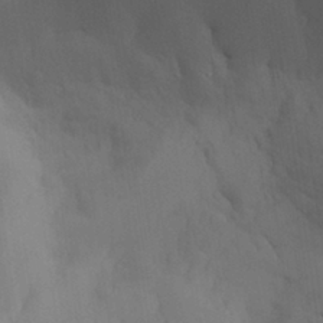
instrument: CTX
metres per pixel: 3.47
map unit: Aa
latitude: 27.8017
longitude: -132.3845
